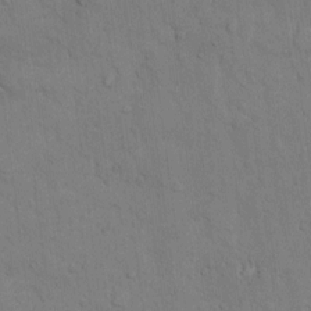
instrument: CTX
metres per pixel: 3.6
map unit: Hto
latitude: 9.3671
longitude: -61.1403
